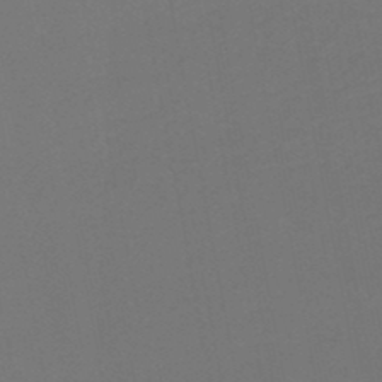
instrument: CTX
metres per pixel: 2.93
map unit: lHb
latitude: -47.6722
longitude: 68.6329
